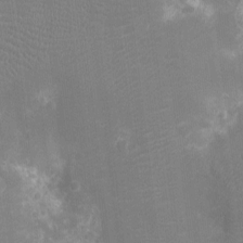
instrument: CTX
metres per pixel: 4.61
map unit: Ht
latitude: -11.0675
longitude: -23.4237
